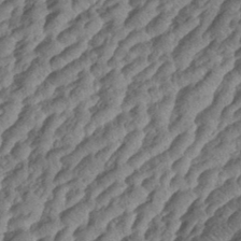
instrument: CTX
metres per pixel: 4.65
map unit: eHh
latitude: 34.7057
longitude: -137.1781
